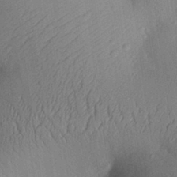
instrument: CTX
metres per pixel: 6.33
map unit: Aa
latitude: 29.8394
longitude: -144.1767
